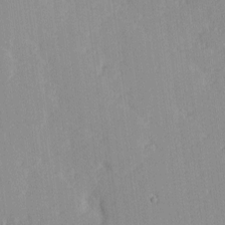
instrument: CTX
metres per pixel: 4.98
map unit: eHh
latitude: -0.8219
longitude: -86.2522
